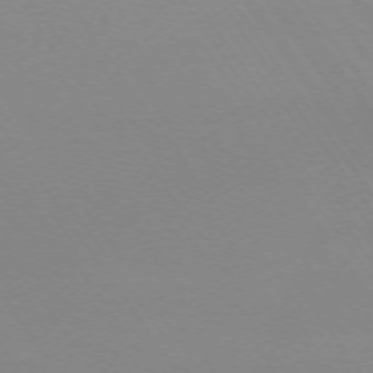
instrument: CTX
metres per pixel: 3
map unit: Ap
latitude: -73.9178
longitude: -71.8583
